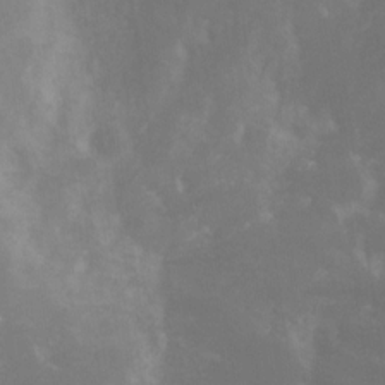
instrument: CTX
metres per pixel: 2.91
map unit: Nhe
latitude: -27.3509
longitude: -109.3103
